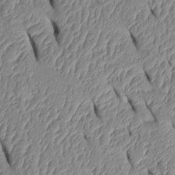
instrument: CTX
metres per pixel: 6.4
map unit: Htu
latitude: 1.4993
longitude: 148.9164
